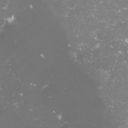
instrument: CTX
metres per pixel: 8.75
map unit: lHvf
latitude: -15.3888
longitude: -100.1767
